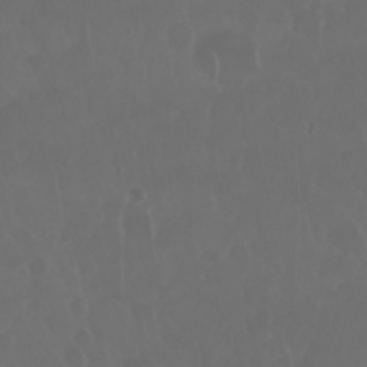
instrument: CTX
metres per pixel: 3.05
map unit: Nhu
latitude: 28.9702
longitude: -64.1389
